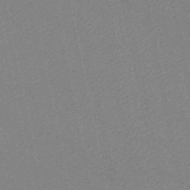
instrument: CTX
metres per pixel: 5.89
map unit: HNb
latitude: -49.0487
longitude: 59.3887
